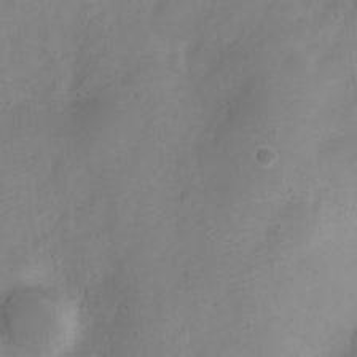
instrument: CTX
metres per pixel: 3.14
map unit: Nve
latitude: -22.5196
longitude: 106.3496
